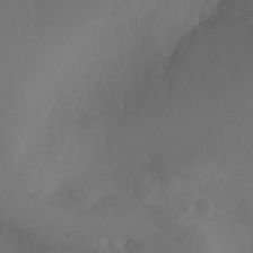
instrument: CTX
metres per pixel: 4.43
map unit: Aa
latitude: -13.4077
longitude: -67.6505
